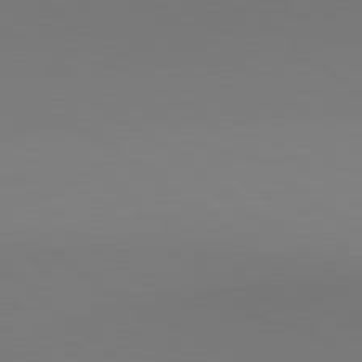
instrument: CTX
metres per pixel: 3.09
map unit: lApd
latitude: 80.5168
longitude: 153.8800
